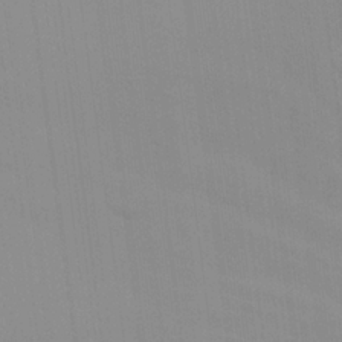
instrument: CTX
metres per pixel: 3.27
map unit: eHh
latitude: 22.6112
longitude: -62.9325
